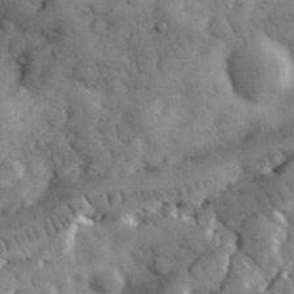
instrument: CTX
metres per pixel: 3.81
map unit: eHh
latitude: 32.8002
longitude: -68.5546
